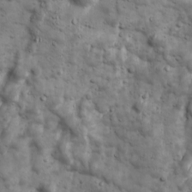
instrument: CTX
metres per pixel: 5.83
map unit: Ave
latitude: 16.9703
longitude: -133.6883
